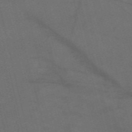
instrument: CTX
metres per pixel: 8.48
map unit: Nve
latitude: -58.9730
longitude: 51.1809
